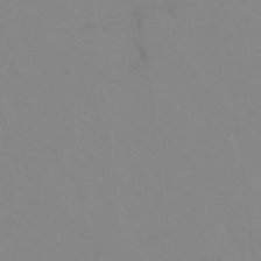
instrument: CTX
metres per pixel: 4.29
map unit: Hto
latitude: 7.5182
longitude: -35.8583
